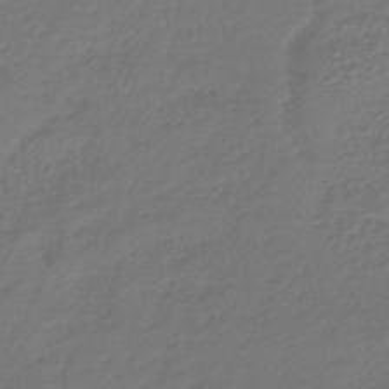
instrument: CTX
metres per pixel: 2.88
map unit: HNhu
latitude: -46.2550
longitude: 99.2187
